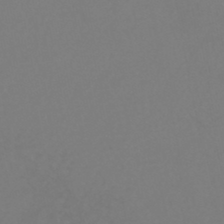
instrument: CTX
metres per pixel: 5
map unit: HNhu
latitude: -48.7841
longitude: 100.8596
